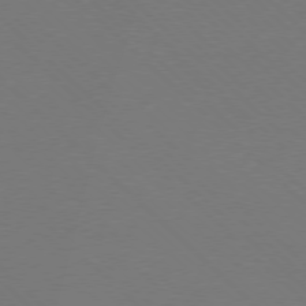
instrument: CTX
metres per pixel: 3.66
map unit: Ap
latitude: -78.4440
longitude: -91.4615
